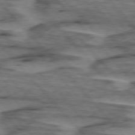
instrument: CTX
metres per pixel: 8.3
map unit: lApd
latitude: 76.1766
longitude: -77.1592
